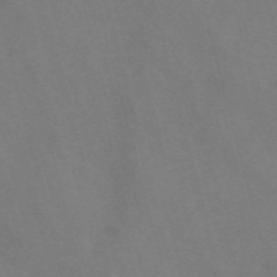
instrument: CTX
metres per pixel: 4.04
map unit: Nve
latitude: -57.7288
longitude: 64.4818
